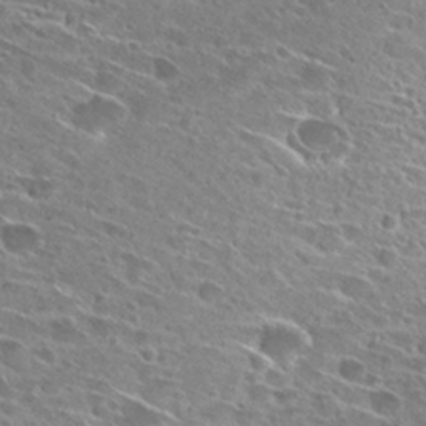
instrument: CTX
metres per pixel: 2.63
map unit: Hto
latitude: 27.4615
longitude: -43.5749
